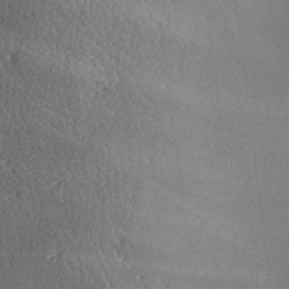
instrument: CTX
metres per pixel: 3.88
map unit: Ave
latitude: -6.4251
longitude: -121.0270
